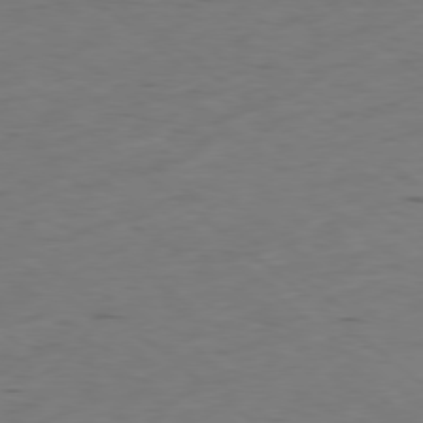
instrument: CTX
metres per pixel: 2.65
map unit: Hpe
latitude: -78.7274
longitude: 16.2929
